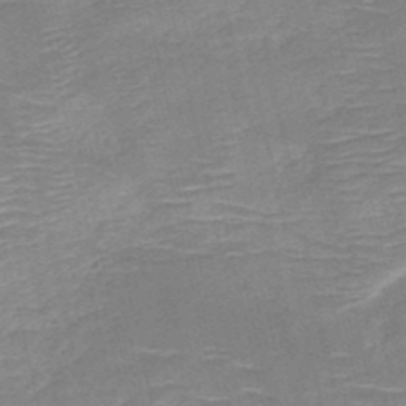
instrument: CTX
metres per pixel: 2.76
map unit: HNb
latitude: -50.4440
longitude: -45.5938
